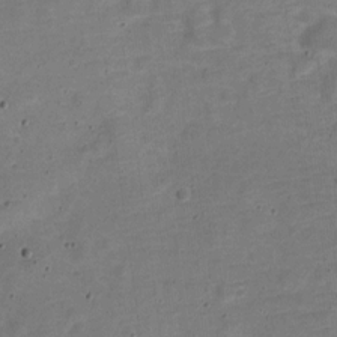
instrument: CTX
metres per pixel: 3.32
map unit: Nve
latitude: -22.8030
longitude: 104.8597
